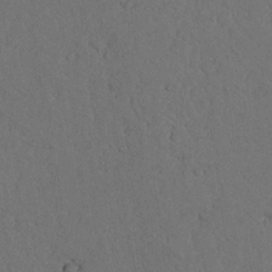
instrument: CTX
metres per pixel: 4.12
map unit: Nhu
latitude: 21.3293
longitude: -75.1403
